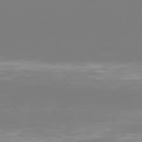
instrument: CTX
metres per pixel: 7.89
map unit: Hpe
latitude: 75.7639
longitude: -142.5924
